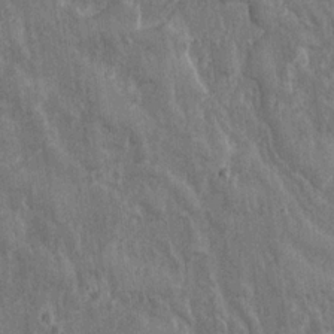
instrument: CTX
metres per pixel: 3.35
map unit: lHvf
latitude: 18.4412
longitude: -116.7813
